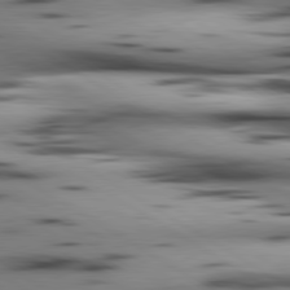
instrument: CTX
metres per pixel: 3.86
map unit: lApd
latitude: 80.3467
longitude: 160.8786
